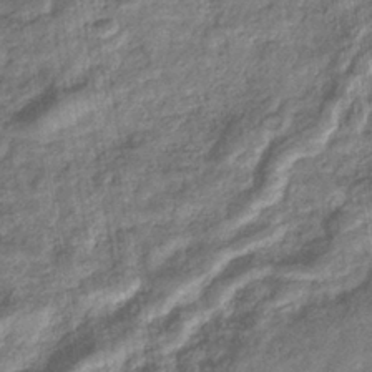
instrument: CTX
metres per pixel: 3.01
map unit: eHb
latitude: -36.9919
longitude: 79.9556
